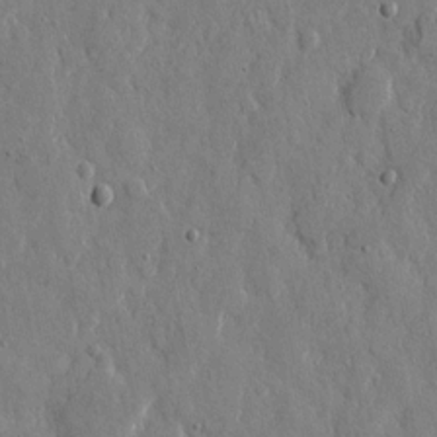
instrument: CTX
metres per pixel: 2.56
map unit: eHh
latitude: 12.2523
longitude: -69.9717
